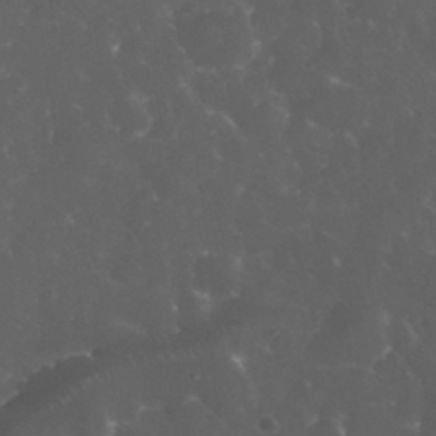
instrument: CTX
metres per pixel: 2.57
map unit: eHh
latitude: 33.5182
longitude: -62.9136
